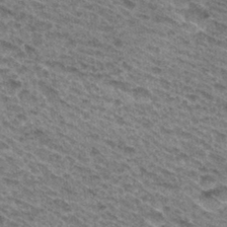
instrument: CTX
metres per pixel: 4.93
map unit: Hto
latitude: 31.8395
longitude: -46.9703
